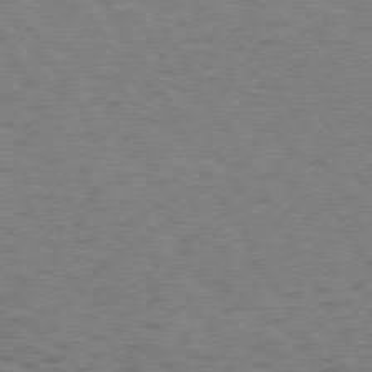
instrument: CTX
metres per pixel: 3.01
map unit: Hpe
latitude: 72.7247
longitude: -128.7813
